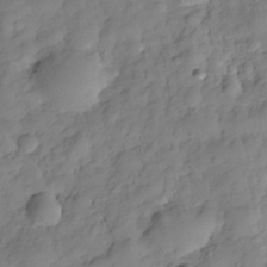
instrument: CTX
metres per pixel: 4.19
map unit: Hve
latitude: -29.3132
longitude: 93.4832
